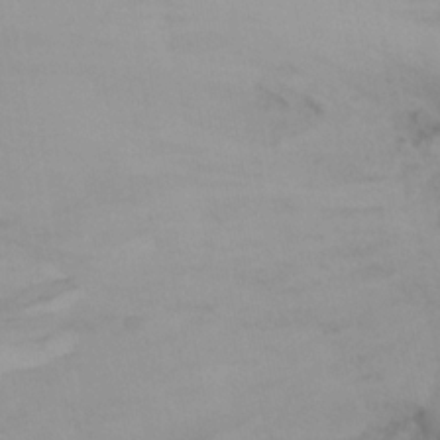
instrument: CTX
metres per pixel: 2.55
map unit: Htu
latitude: -15.3699
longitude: -47.4238
